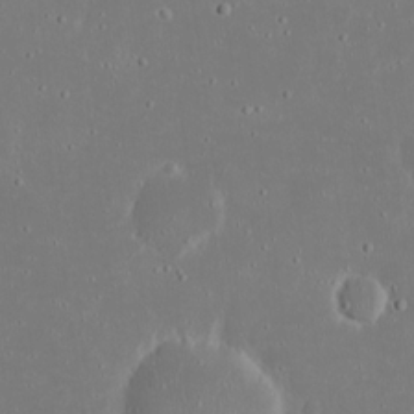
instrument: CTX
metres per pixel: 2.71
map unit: eHh
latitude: 19.5371
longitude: -72.5168
